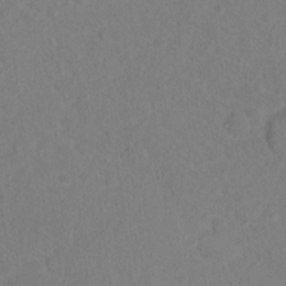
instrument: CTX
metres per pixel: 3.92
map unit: Nhu
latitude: 13.4049
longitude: -36.3656
